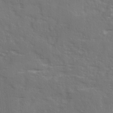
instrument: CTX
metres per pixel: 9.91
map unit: Ave
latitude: 15.8017
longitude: -130.0255
